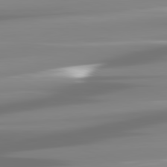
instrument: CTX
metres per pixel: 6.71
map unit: lApd
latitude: 81.7450
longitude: -137.4238
